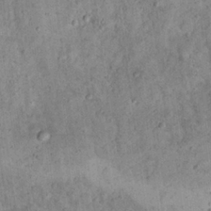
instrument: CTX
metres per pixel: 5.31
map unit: Nhu
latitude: 22.6490
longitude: -68.6869
